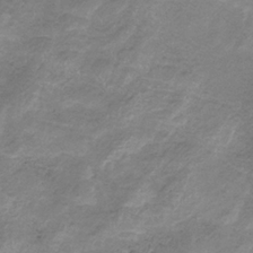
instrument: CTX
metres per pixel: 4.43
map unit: HNb
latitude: -32.7652
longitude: 60.6518
